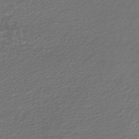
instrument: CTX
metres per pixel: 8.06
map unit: lHb
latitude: -44.7274
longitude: 59.4832
